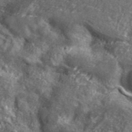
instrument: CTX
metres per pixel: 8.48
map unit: ANa
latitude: 40.3467
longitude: -89.9339
